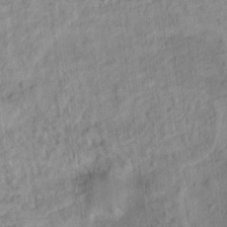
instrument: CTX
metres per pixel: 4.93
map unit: Ht
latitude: 14.2901
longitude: -39.2915
